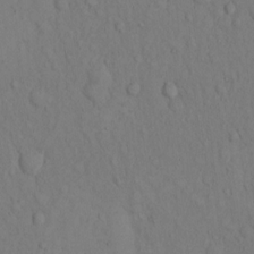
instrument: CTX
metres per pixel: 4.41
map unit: Hto
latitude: 13.3104
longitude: -61.5371
